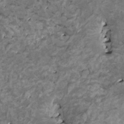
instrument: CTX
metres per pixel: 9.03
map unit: HNhu
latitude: 3.2159
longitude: 6.1228
